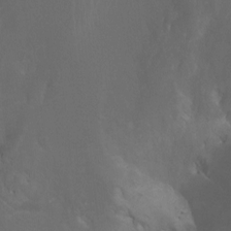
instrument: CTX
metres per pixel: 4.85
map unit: Ht
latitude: -1.1243
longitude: -18.1955
